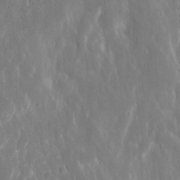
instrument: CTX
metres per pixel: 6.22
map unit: eHh
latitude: 13.3860
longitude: -71.7261
